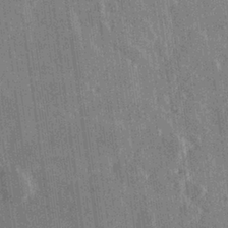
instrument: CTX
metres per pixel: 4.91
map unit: Hve
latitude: 27.9150
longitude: 147.6155
